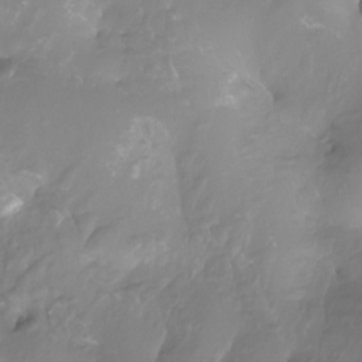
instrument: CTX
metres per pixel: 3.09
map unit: Aa
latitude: -12.7463
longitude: -68.7057
